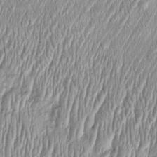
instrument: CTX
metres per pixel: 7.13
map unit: Htu
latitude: -4.6518
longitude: 158.7085
